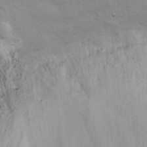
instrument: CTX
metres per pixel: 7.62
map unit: eHh
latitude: 29.8961
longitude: -69.8583
